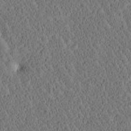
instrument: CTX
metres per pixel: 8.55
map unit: Htu
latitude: -3.5966
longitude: 174.7274
